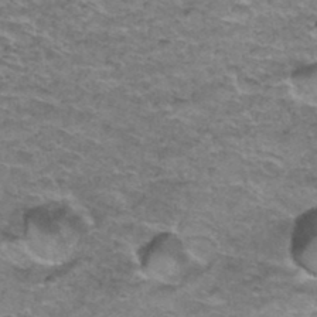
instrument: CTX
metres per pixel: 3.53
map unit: Hto
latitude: 36.9892
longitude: -42.7813
